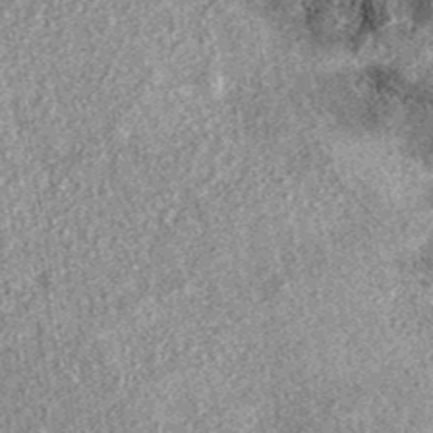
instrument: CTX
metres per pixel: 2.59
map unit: eAb
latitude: 37.5938
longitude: 106.8219
